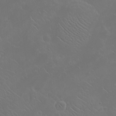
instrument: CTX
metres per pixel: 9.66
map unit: eHh
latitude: -7.9556
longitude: -68.8002
